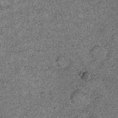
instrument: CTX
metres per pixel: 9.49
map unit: Hto
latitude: 11.8206
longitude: -60.7057
